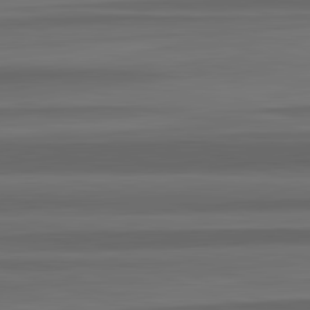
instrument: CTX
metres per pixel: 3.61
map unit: lApd
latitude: 82.8569
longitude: 176.8408
